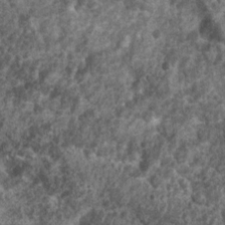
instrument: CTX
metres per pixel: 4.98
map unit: Nhu
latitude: 6.8380
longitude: -20.3845
